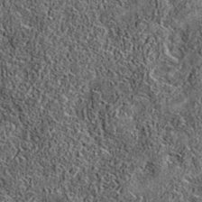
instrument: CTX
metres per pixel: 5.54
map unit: eAb
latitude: 36.7246
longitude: 108.6518
